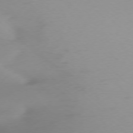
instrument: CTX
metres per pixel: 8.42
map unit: Ap
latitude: -77.6722
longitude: -67.7071
